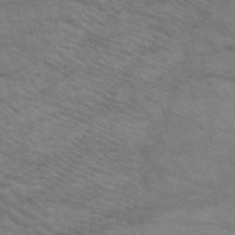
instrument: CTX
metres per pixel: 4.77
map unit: HNb
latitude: -52.2928
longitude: -43.0459
